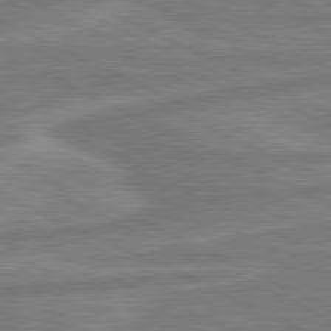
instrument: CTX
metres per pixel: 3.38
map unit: lApd
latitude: 81.0080
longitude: -175.3860
